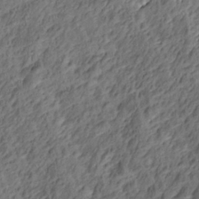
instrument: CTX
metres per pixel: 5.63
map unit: Nve
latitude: -7.1053
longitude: 174.5762
